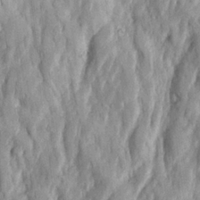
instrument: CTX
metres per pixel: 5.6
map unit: Ave
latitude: 22.9703
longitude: -134.0444
